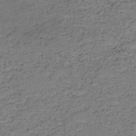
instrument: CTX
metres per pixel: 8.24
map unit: HNb
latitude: -49.2754
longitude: -39.8394
